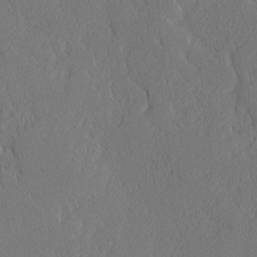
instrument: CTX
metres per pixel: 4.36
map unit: lAvf
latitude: -8.5007
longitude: -112.3845
